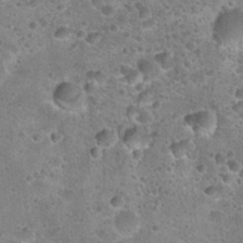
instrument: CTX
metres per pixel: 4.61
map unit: Hto
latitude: 22.7057
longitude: -49.3482
